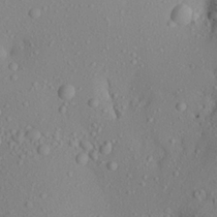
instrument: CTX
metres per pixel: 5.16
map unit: Aa
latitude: 21.4805
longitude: -145.5560
